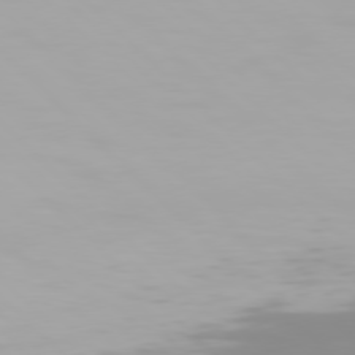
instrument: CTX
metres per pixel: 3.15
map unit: Hpe
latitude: 77.1970
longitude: -173.1403
